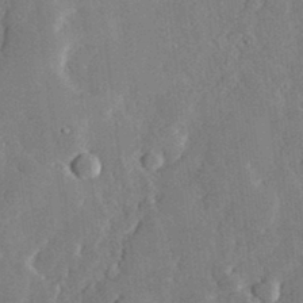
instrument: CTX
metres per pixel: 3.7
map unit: lHvf
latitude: 33.2915
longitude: -91.0458
